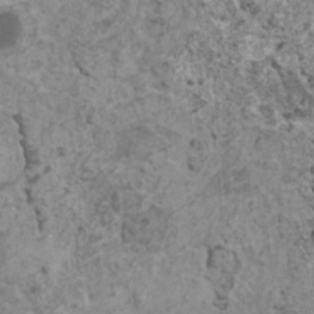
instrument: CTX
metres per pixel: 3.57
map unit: HNhu
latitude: 0.3278
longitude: 3.5021
